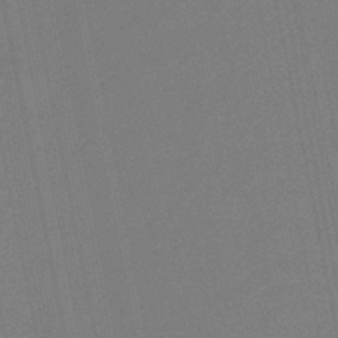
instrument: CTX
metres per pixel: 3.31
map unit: eHb
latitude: -45.1620
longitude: 87.4077
